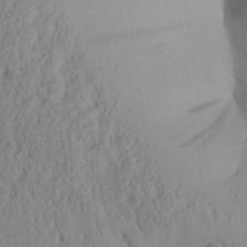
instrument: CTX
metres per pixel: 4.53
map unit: Aa
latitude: 28.4601
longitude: -133.8583
